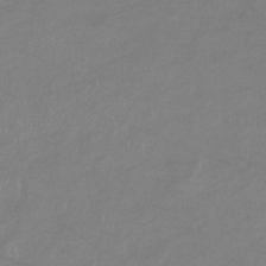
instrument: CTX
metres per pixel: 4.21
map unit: eHb
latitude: -37.2565
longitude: 75.5777
